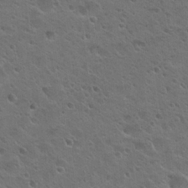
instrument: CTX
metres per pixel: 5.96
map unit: Hto
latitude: 23.9528
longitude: -50.4223
